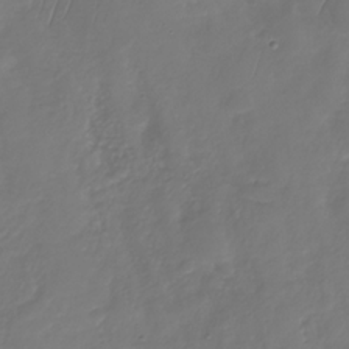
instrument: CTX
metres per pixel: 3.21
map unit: Nhu
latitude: -30.4818
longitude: -59.2726
